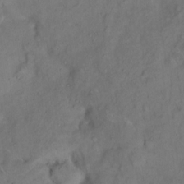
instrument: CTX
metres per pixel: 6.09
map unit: Hto
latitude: 10.6491
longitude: -62.0633
